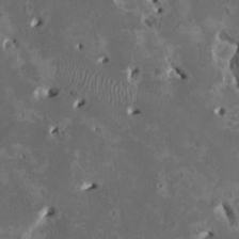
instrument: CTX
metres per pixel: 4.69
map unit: HNhu
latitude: 1.9906
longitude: -4.8002
